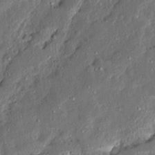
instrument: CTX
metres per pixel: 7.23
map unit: Ave
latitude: 13.8206
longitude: -136.9325
